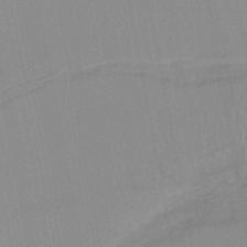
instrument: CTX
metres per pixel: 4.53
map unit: lHb
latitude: -45.2565
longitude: 76.9920
